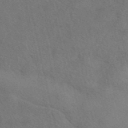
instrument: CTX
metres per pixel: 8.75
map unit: eAb
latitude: 41.9528
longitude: 108.8219
